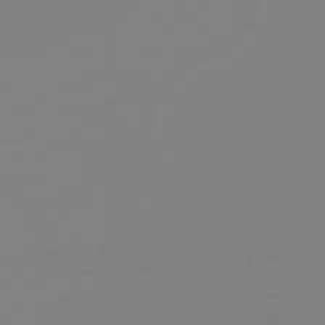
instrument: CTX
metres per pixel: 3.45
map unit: HNb
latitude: -54.4629
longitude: -50.3467
